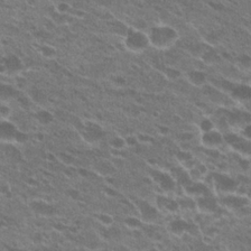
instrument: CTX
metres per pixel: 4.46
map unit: Hto
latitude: 23.7261
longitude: -41.5371
